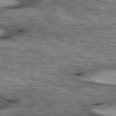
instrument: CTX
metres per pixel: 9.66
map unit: lApd
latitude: 76.8758
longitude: -49.8205
